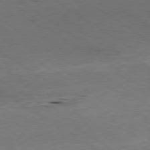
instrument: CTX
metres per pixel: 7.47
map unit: Ap
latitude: -79.6344
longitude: -100.9892
